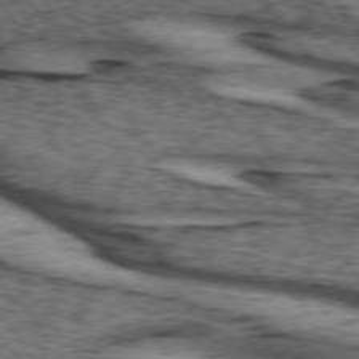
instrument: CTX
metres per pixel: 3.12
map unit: lApd
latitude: 73.8962
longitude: -75.7261
